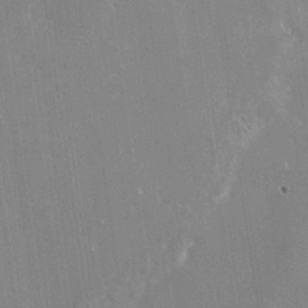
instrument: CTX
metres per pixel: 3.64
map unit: Nhu
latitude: -28.6519
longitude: -80.3467
